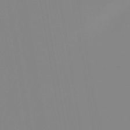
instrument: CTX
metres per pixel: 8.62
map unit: lHb
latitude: -48.6519
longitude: 74.4818
